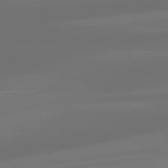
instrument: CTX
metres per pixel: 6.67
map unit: lApd
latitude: 83.1970
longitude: -131.9151
